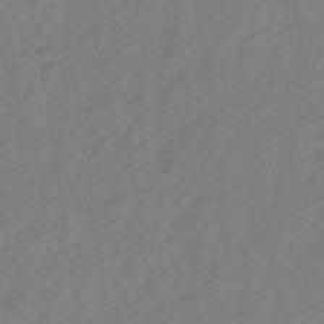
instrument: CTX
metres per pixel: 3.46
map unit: lHb
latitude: -35.0108
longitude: 71.2187
